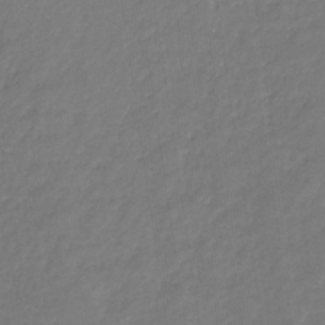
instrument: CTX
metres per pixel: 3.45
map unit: eHb
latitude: -30.5951
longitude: 71.7289
